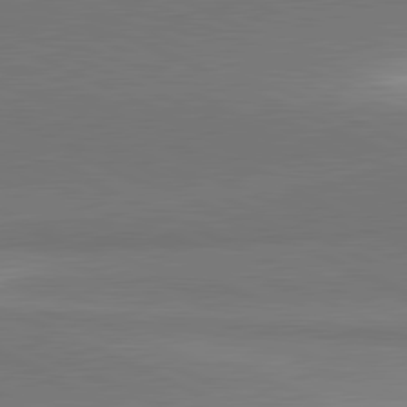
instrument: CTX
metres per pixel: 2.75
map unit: lApd
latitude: 81.5749
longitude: 156.5007
